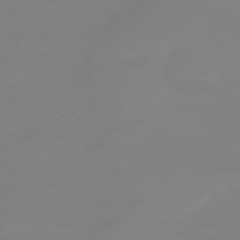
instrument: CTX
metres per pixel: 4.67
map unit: HNb
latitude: -52.4251
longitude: -38.5924
